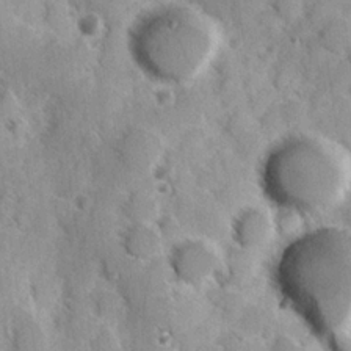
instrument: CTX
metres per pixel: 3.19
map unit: Hve
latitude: 24.1388
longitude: 147.1242
